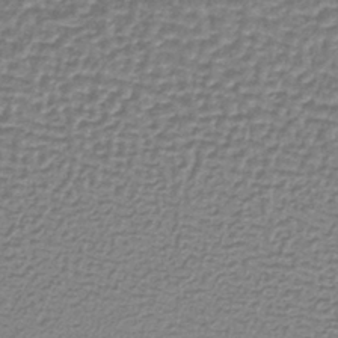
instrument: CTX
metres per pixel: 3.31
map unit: lHb
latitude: -36.3684
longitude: 59.6154
